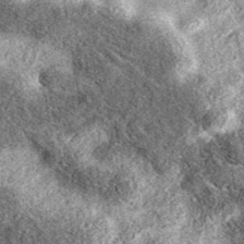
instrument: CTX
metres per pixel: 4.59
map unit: eAb
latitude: 38.3656
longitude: 106.1417
